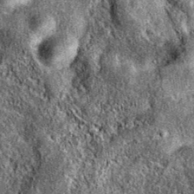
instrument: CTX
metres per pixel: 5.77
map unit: eAb
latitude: 37.2159
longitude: 111.3888
